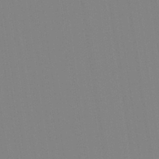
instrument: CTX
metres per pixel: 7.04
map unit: Aa
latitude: 33.1025
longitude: -142.8191
